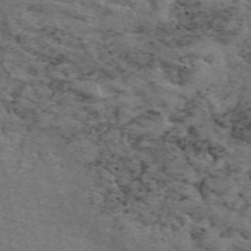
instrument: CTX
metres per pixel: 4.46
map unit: ANa
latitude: 50.6301
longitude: -81.1970
